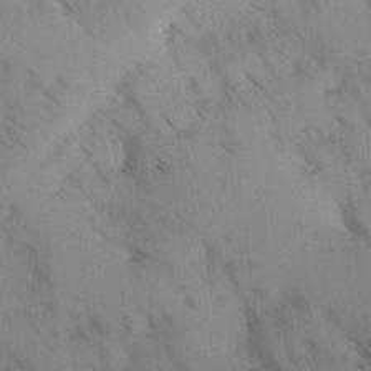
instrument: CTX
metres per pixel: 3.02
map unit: Ave
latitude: -0.3685
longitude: -111.5749
